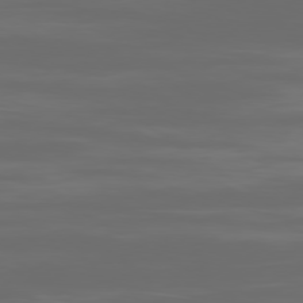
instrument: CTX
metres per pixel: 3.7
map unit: Ap
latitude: -80.2362
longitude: -93.9528
